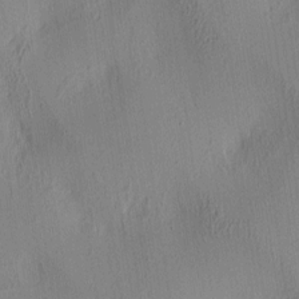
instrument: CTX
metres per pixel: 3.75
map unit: lAa
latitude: 5.5938
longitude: -113.1781
